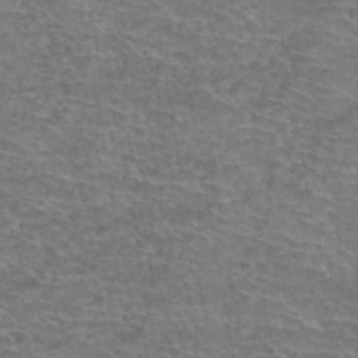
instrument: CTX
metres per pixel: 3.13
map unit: Hto
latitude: 37.6883
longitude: -42.2712
